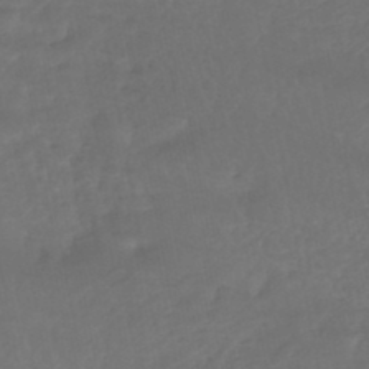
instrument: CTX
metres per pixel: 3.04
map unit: HNhu
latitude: -46.4440
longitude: 92.8219
